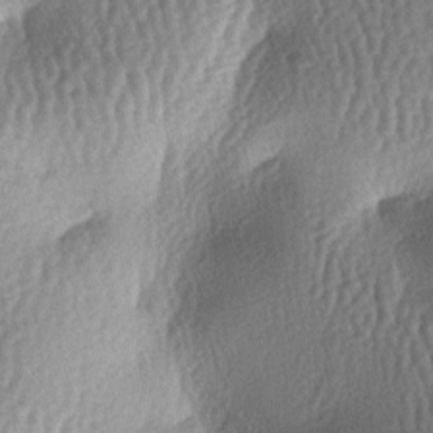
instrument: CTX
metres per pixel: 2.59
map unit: lAa
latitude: -6.8975
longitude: -127.6127
